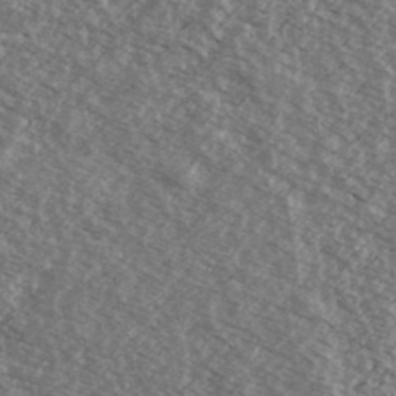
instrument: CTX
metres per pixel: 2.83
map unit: Ave
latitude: 38.8947
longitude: -110.0444
